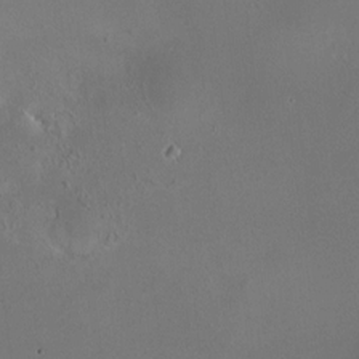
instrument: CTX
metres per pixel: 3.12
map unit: HNhu
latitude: 5.4048
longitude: 8.0850
